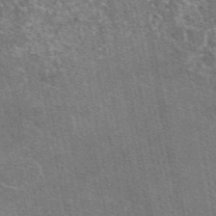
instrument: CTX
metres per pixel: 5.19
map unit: eAb
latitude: 48.3656
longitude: 114.6896
